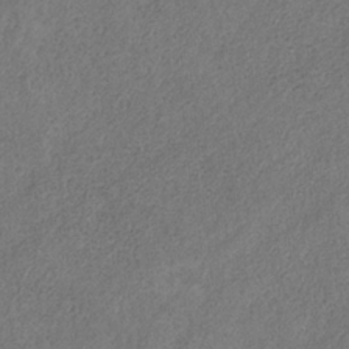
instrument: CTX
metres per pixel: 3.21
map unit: HNb
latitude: -32.1228
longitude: 58.7463
